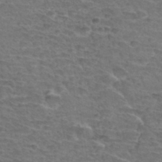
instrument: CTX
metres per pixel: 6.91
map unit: Hto
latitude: 34.0633
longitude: -44.3467
